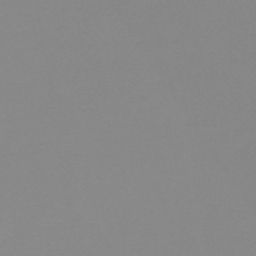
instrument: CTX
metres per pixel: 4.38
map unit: HNb
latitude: -56.0661
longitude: -45.9528
